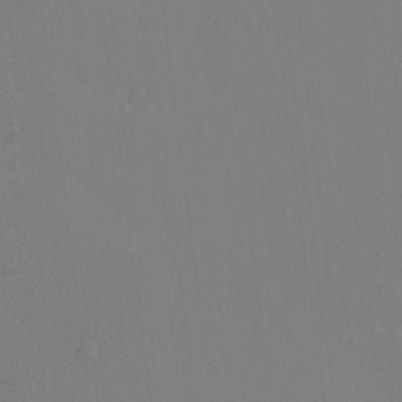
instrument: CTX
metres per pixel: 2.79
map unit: Hto
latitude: -10.8597
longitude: -37.4993
